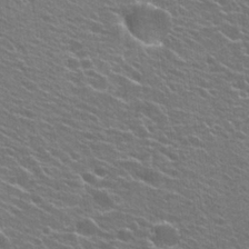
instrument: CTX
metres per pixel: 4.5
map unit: Hto
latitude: 25.2537
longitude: -30.1200
